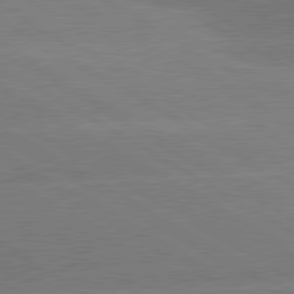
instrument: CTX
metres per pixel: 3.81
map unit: lApd
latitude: 80.7813
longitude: -152.0822
